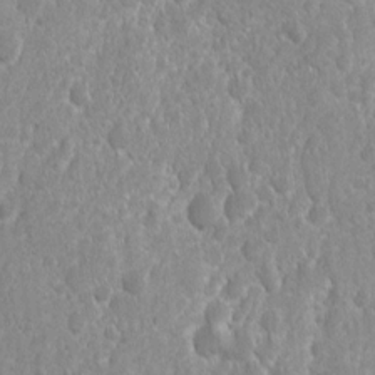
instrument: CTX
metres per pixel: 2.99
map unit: Ave
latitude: -10.8030
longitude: -120.1578
